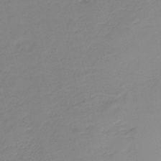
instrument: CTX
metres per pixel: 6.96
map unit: HNb
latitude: -41.1053
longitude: 50.4062
